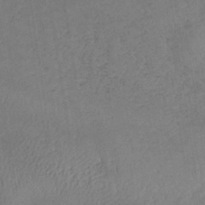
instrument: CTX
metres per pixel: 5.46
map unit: lHb
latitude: -34.6518
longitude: 66.8597
